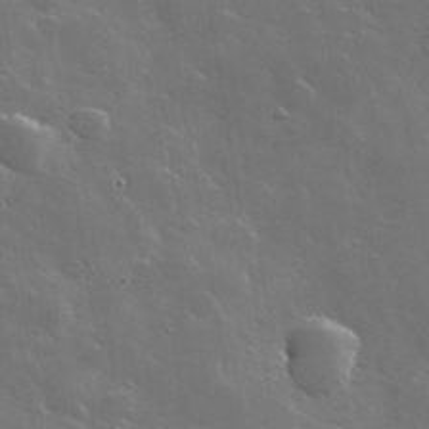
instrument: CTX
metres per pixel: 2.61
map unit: lHvf
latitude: 35.8772
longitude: -91.2348
